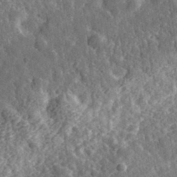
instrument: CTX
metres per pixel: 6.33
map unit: eHh
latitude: 35.1781
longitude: -79.8206
